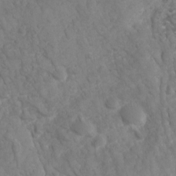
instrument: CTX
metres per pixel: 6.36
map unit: Ave
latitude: 17.1214
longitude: -132.3845
